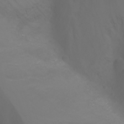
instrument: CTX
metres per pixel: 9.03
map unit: Nhu
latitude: -1.7289
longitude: -75.9906
